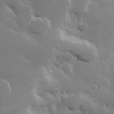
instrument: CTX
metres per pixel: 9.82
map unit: lHvf
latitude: 31.7450
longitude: -93.3103
